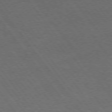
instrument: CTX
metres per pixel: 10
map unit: Hpe
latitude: 74.6868
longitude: -141.5938
